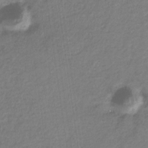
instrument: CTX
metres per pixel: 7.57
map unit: eHb
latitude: -31.1053
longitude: 67.1242
